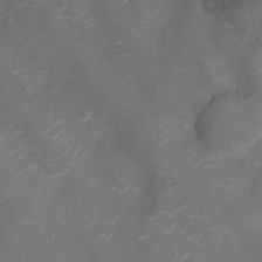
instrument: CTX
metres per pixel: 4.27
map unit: Nhu
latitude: -10.4062
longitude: -20.2334
